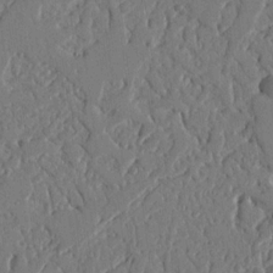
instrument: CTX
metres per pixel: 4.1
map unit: Nhu
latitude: 14.9703
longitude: -79.2159
